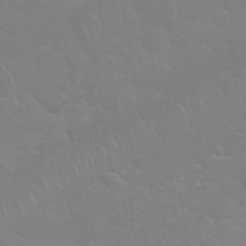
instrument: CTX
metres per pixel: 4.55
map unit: Nhu
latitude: 27.0836
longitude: -61.4993
